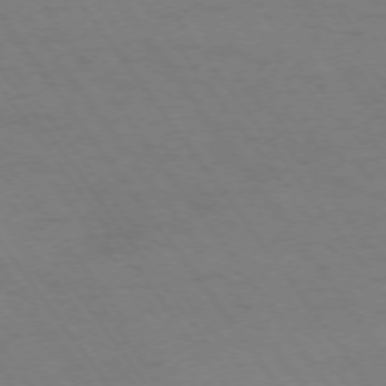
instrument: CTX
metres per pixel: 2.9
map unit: Ap
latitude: -74.5574
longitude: -70.2522
